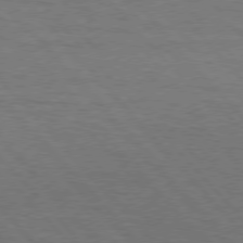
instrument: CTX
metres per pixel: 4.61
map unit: Hpe
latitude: 76.1766
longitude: -157.9150
